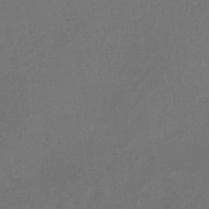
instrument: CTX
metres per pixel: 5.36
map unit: HNb
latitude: -31.2943
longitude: 64.0094
